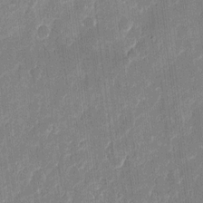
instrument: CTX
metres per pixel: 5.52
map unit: eHh
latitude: 10.9136
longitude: -70.4223
